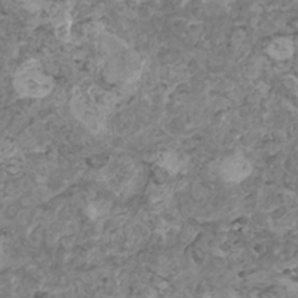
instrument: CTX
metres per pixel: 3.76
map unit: HNhu
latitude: 0.3278
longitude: 3.2942
